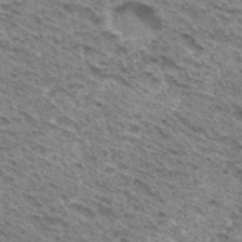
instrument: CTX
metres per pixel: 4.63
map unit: Hto
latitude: 31.7639
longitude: -46.7436
